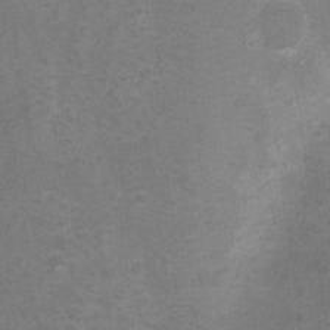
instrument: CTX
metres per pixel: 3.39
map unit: Hto
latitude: 4.6679
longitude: -32.2523
